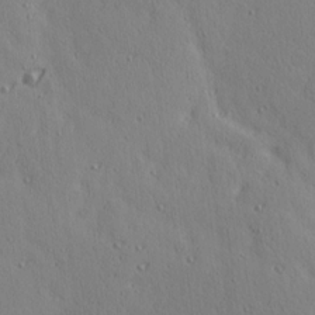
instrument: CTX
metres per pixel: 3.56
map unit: Ave
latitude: 15.0270
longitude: -105.6127
